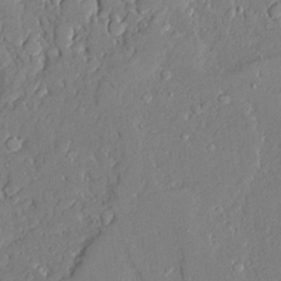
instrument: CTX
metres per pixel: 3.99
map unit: Ave
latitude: 22.5357
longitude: -128.5546
